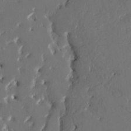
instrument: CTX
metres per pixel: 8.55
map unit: HNhu
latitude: 4.8758
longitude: -4.9892
